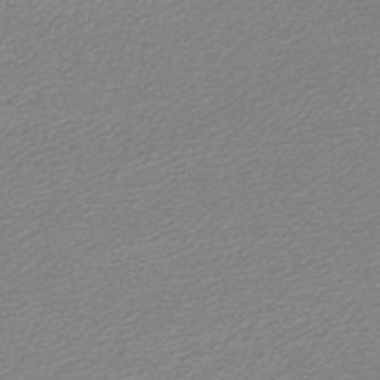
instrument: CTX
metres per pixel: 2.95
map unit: lHb
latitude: -47.0108
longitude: 58.1416
